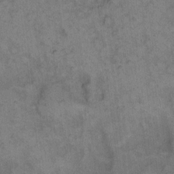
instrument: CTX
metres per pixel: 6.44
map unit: eHh
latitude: 9.8395
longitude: -63.6127
